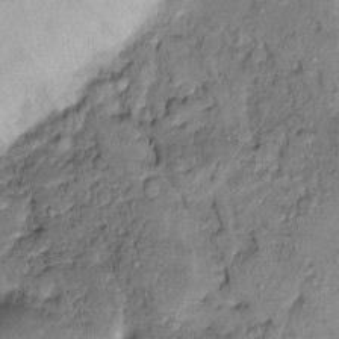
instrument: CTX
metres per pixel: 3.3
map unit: Ht
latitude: -1.7478
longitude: -14.4223
